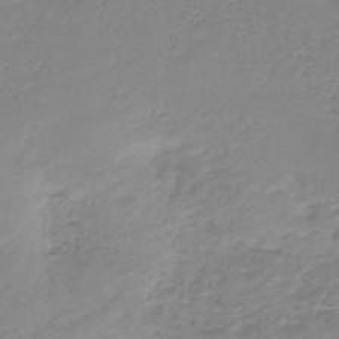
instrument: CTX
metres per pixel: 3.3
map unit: HNb
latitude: -44.8030
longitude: -42.4979
